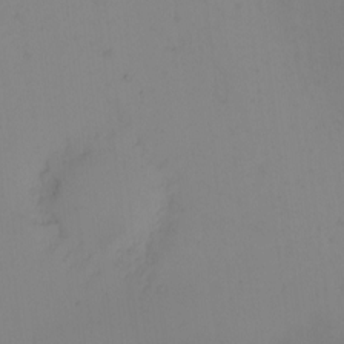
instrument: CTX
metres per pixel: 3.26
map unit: eHh
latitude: -1.9367
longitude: -74.5735
